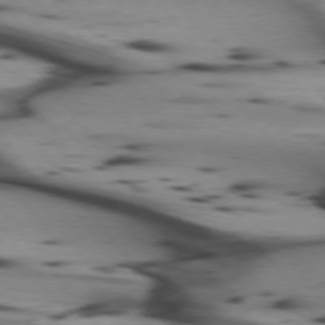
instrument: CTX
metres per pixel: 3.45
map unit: lApd
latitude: 74.7057
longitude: -65.3860
